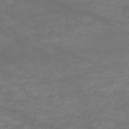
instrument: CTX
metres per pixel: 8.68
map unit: HNb
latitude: -51.5777
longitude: -39.9528
